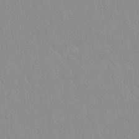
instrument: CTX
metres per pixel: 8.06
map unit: Hto
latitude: 17.1403
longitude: -57.9339
